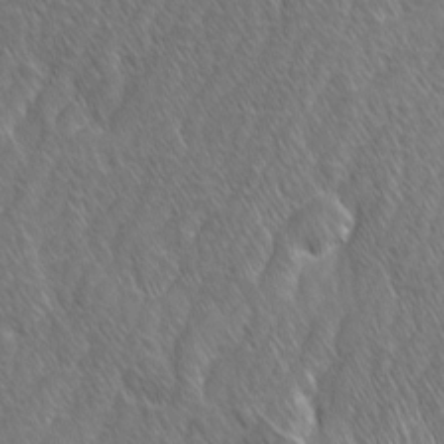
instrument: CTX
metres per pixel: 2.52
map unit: Ave
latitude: 9.2537
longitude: -105.7450
